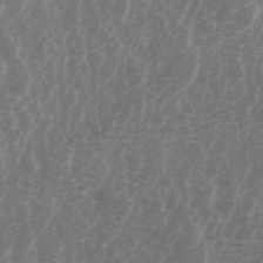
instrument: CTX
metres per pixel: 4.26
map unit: ANa
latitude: 44.5923
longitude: 24.9731
